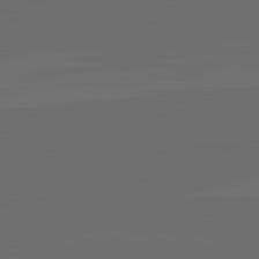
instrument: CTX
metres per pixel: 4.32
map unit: lApd
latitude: 83.3859
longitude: -128.5735
